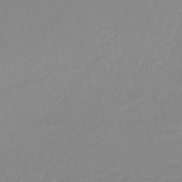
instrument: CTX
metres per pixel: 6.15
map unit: HNb
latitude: -46.4440
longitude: -35.3481
